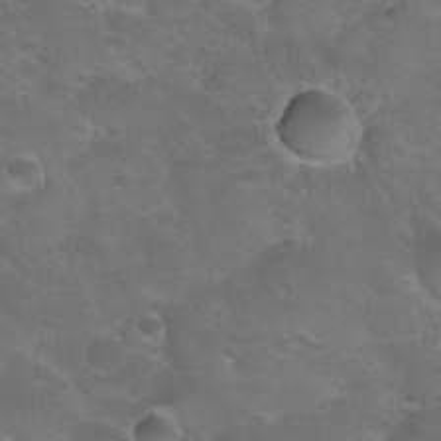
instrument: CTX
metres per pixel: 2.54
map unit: Nhu
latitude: 24.4978
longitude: -51.9528
